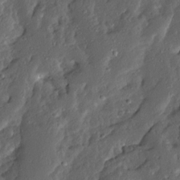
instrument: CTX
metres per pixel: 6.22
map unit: Ave
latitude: 13.7072
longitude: -135.9339
